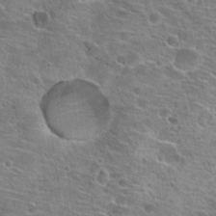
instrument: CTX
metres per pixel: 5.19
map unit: Hto
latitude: 21.1026
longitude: -41.9906
